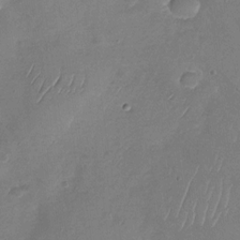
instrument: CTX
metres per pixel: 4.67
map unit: Nhu
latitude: -29.1809
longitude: -59.8583
